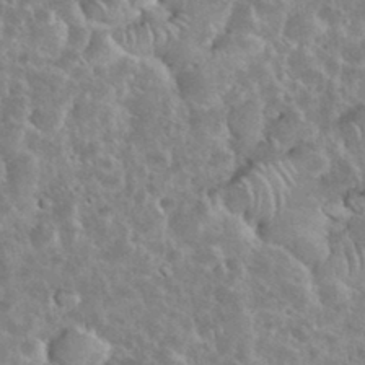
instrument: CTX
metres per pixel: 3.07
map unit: eHh
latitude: 35.7260
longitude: -60.7246
